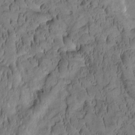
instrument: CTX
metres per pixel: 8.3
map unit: Htu
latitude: -2.4817
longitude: 171.6533
